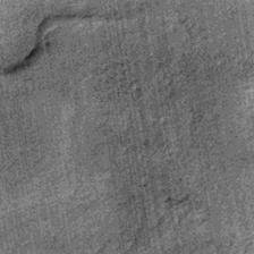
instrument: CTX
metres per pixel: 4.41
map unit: lHb
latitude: -36.7841
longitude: 67.1998
